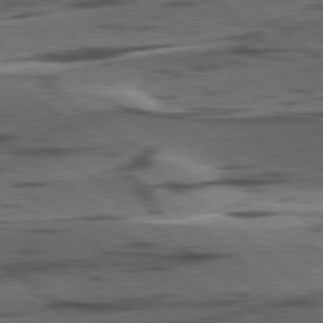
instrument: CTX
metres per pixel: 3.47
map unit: lApd
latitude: 78.9136
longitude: -49.5182
